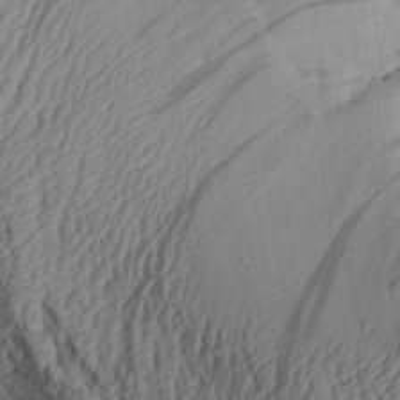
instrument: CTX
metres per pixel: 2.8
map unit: Aa
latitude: 30.6680
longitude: -134.4034
